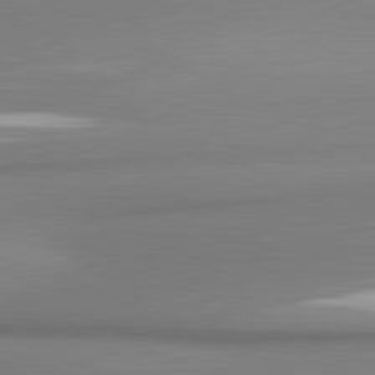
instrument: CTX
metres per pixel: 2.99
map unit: lApd
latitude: 81.1403
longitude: 176.6330
